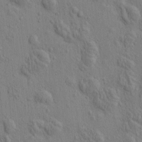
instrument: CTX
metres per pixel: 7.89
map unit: eHh
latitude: -0.7841
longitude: 18.3873
